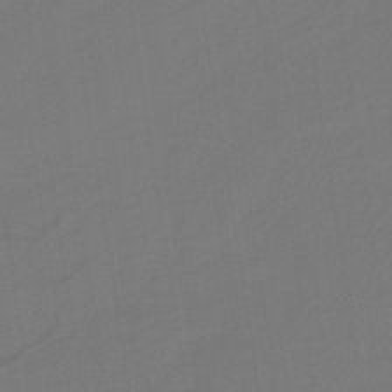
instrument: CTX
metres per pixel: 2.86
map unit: HNb
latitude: -37.5966
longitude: 54.8975
